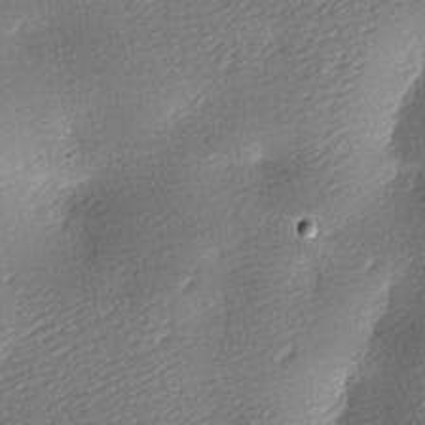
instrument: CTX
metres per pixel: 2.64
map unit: lAa
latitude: -9.0864
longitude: -127.2348
